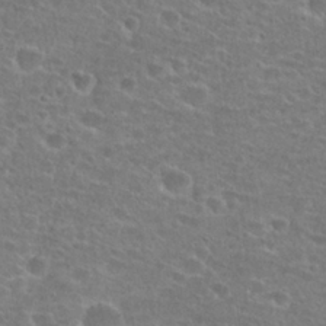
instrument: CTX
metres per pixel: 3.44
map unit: Hto
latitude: 25.9339
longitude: -48.3089
